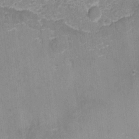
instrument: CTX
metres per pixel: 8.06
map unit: eHh
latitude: 4.2900
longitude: -69.2159
